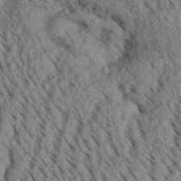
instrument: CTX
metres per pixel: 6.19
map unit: Aa
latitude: 30.8191
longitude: -138.1767
